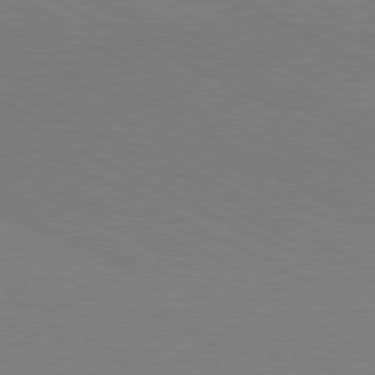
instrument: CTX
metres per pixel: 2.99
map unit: Hpe
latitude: -81.4266
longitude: 12.5763
